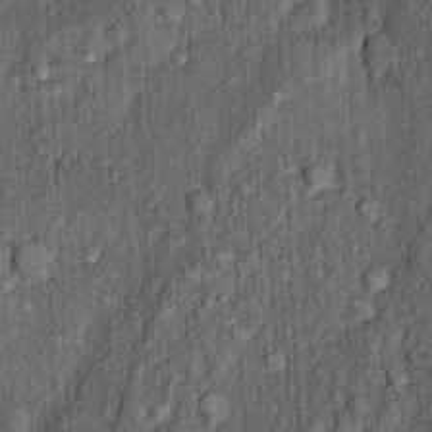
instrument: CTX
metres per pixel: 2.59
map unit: Nhu
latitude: 5.5749
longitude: -23.8583
